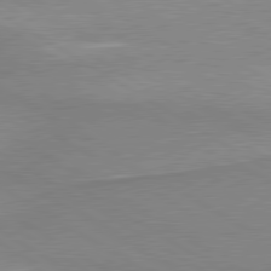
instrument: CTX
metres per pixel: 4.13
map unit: lApd
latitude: 80.2522
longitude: 166.9542
